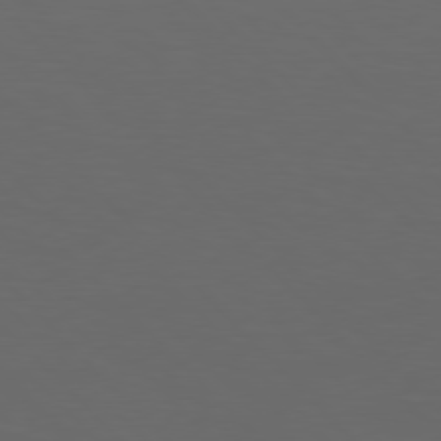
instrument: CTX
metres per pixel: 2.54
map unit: Hpe
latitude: 77.1592
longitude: -167.4804
